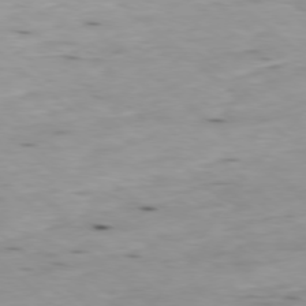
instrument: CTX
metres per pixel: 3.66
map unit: Ap
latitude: -78.4629
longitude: -88.9892
